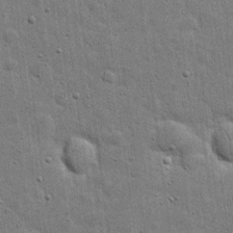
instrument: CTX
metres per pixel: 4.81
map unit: eHh
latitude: 20.4412
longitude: -63.1215
